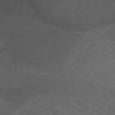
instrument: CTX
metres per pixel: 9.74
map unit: ANa
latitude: 41.1214
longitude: 25.9367
